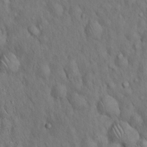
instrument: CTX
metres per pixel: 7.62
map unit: Hto
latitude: 15.6694
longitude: -58.3656
